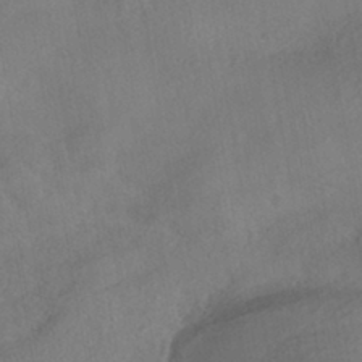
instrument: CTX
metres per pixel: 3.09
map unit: HNhu
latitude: -42.2739
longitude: 105.4643
